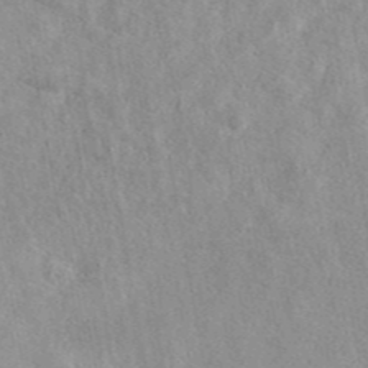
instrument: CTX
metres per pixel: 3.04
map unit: eAb
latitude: 44.3089
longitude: 109.5777
